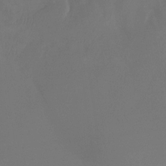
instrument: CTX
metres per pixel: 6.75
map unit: Htu
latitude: -14.4062
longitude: -49.1592
